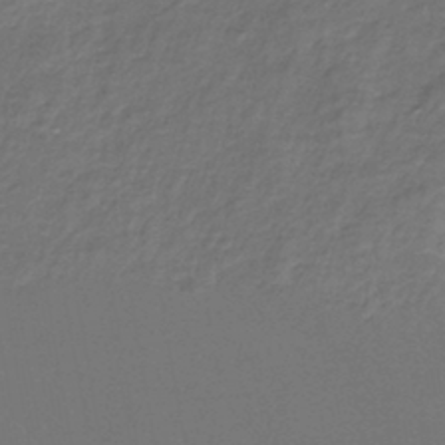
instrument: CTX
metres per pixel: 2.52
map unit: lHb
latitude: -39.6911
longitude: 73.5210
